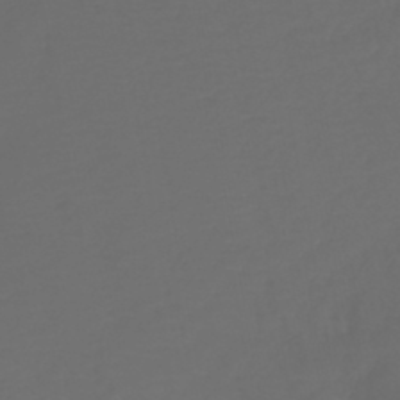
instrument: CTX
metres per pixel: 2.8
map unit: lHb
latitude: -43.2753
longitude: 77.1242
